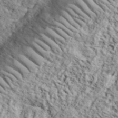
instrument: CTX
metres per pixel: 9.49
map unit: eHh
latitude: 37.4238
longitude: -80.6301
